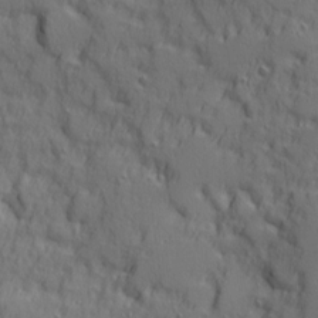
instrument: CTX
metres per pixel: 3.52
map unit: Ave
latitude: 11.4804
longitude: -101.6505
